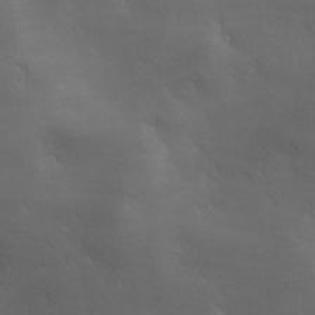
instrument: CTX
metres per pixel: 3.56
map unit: Ave
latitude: -6.9352
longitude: -121.9150
